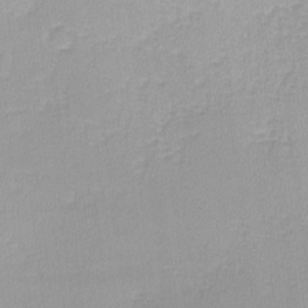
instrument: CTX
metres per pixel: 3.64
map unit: lHvf
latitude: -12.1039
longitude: -99.4804
